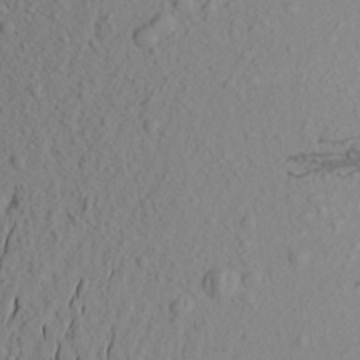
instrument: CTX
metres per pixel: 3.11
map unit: Aa
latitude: 21.9150
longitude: -145.5749
